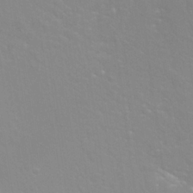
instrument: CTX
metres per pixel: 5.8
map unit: Nhu
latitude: 24.7813
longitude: -53.9717
